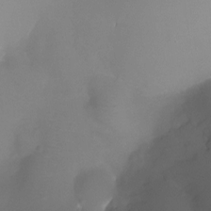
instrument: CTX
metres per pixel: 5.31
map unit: Ht
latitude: -8.1606
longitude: -29.7449
